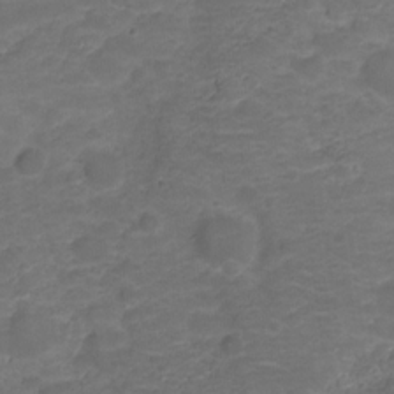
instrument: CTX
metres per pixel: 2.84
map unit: HNhu
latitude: -21.0675
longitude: 85.1431
